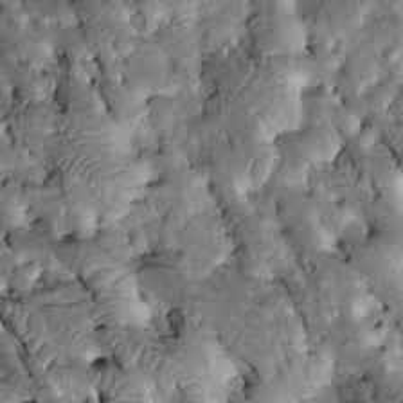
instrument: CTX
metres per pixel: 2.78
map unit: Htu
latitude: -0.9353
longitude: 148.7275
